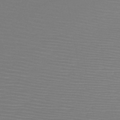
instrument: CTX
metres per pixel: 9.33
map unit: HNb
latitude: -47.1998
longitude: -43.4427
